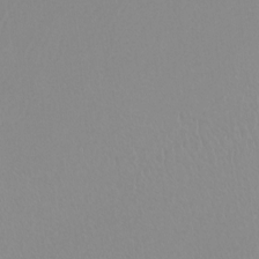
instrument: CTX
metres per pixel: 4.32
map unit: Nhu
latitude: -8.9164
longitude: -94.8191
